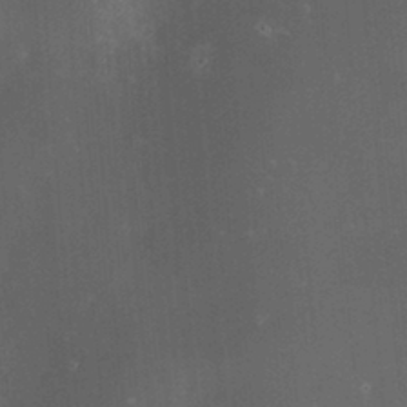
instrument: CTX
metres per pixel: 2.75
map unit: HNhu
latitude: 5.9906
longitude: 12.5763
